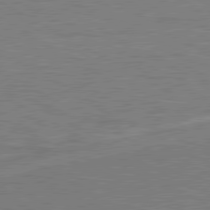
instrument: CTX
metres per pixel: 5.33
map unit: lApd
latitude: 80.1767
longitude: 128.3684
